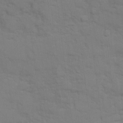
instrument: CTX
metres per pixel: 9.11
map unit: Ave
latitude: 18.5734
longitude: -129.2159
